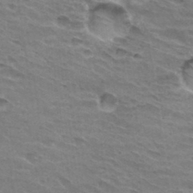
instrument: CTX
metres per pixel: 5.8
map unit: Hto
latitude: 31.9717
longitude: -46.2523
